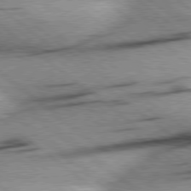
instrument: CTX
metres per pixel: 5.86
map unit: Hpe
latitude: 78.7247
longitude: -154.1578
